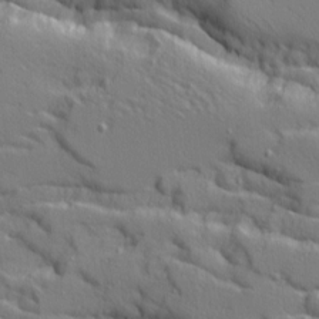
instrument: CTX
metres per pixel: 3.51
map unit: Ave
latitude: 10.4790
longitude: -101.7828
